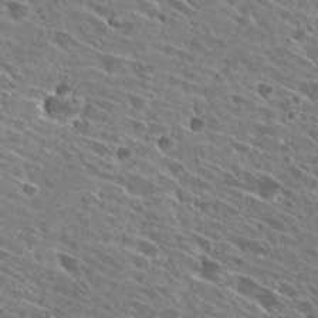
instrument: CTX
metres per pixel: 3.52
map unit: Hto
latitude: 27.8961
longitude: -43.7261
